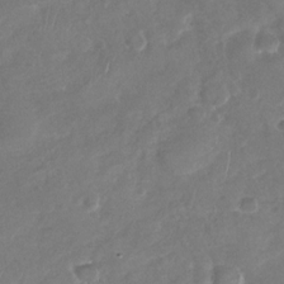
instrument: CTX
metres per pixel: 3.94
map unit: Nhu
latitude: -29.7289
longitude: -60.8569
